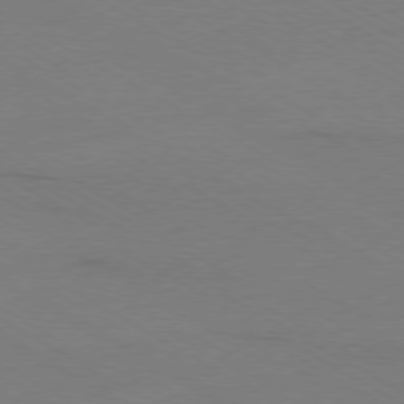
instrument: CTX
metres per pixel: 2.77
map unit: Ap
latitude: -79.4265
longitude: -83.0458
